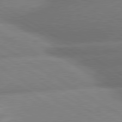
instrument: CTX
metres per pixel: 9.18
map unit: lApd
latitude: 80.3656
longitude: -162.6491
